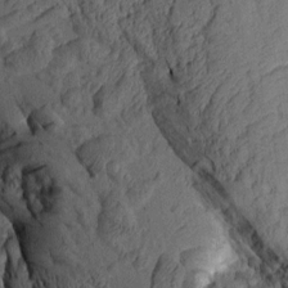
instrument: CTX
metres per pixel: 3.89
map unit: Aa
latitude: 8.8191
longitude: -128.3467
